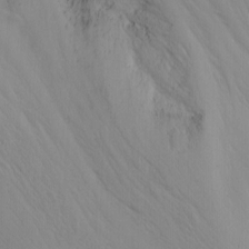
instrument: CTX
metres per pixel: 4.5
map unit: Nhu
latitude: -6.4062
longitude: -67.0458
